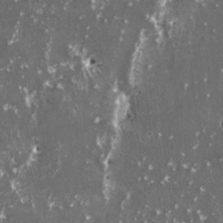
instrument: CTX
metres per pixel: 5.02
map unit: HNhu
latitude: 2.8569
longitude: 5.9745
